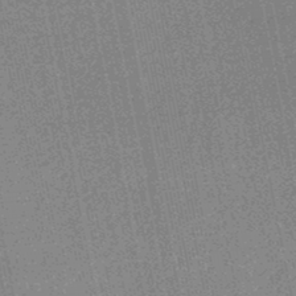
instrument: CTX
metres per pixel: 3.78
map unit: HNhu
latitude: -48.2551
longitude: 99.4265
